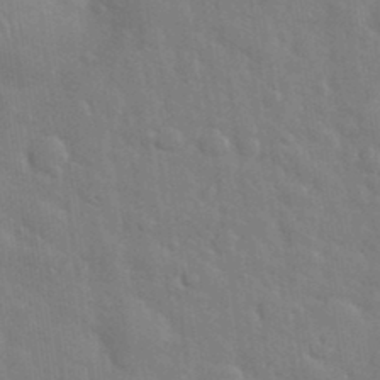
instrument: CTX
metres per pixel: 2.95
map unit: eHh
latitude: 35.3103
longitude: -61.3670
